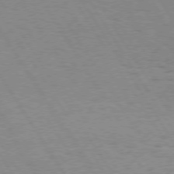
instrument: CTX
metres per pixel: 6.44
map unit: Hpe
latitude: 74.3845
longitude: -135.8583
